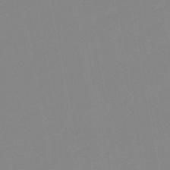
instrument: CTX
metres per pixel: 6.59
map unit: lHb
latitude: -48.6141
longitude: 80.6708
